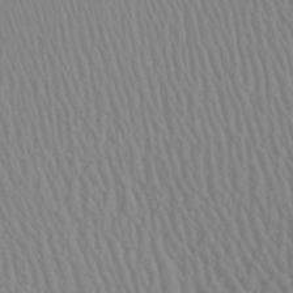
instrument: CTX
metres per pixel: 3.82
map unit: Aa
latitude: 28.5734
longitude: -136.4979
